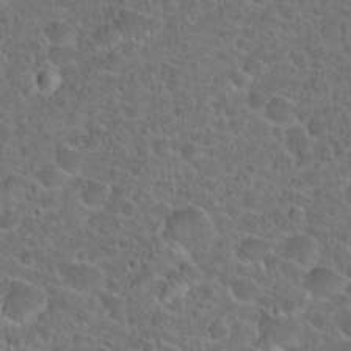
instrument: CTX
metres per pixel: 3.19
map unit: Hto
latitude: 23.6127
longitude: -45.6316
